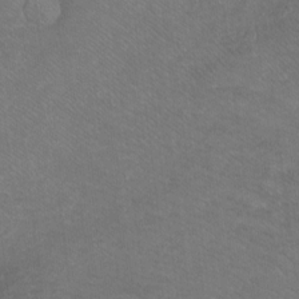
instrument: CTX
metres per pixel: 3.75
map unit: Ht
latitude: -7.7477
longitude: -36.8947
